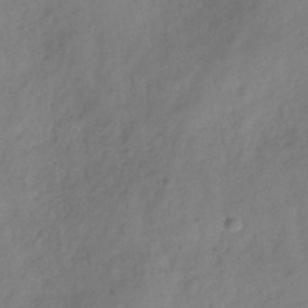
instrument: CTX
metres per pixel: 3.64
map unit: Hve
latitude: -33.3699
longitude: 90.0850
